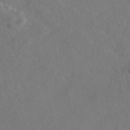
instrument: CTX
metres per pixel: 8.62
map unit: eAb
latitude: 46.8569
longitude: 112.6708
